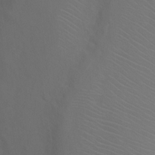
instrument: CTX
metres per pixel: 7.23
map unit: Ht
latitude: 2.7057
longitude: -28.8191
